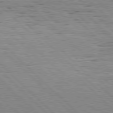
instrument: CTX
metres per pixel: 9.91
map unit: Hpe
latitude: 77.5371
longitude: -127.1214
